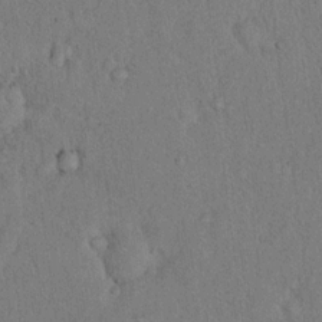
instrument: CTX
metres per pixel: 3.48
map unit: eHh
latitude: 18.3467
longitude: -62.3090
